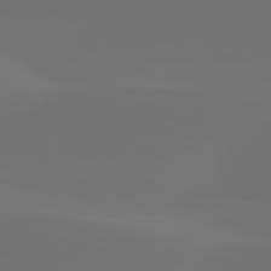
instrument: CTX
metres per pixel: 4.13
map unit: lApd
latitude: 80.5924
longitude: -82.6301
